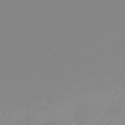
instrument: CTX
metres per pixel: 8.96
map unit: lHb
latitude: -45.4454
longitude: 71.1998
